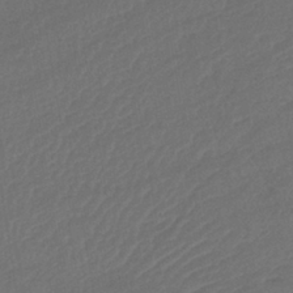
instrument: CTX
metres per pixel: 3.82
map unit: lHb
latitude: -38.7463
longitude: 69.1242
